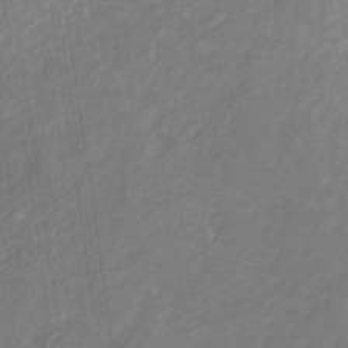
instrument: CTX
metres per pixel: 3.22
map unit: eHb
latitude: -30.9919
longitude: 67.4265
